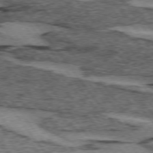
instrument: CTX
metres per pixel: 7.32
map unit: lApd
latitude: 74.3467
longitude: -76.3845
